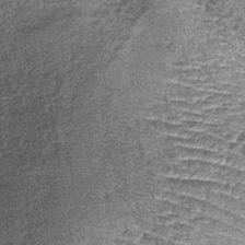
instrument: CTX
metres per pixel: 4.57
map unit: lHb
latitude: -39.3887
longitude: 67.1620
